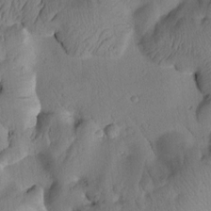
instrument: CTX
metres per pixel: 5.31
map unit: Htu
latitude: 2.4601
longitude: 178.1794
